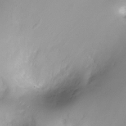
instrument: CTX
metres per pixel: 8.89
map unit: Nhu
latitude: -14.8219
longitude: -26.2901
